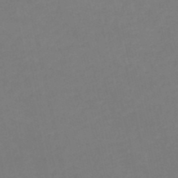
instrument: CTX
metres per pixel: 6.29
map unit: lHb
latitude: -46.8030
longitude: 61.4643
